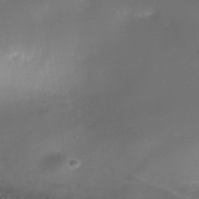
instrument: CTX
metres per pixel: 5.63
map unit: Nhe
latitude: -38.6708
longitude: -118.7813
